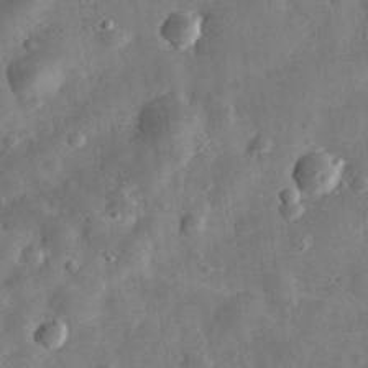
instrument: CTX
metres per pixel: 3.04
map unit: eHh
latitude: 32.3845
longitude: -77.1214
